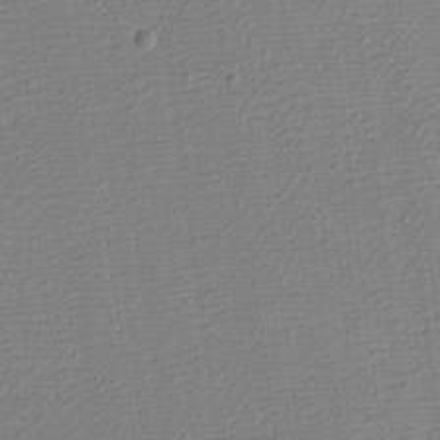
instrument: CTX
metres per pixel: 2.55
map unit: eHh
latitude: -3.5021
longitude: -86.2333
